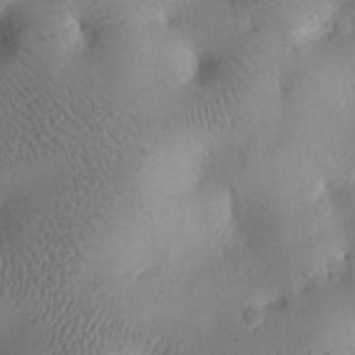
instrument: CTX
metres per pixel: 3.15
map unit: eHh
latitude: 25.3670
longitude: -66.2711
